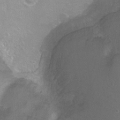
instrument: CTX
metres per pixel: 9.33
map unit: Nhu
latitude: -6.2928
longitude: -48.4979
